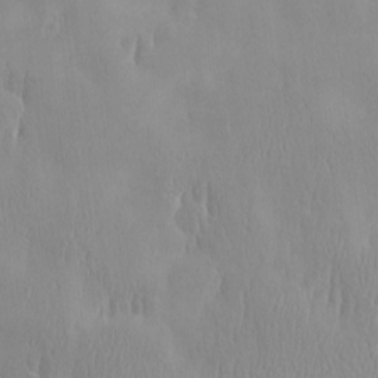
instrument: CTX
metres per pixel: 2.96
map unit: HNhu
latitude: -5.0675
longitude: 15.2187
